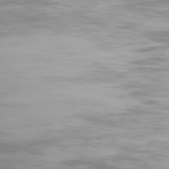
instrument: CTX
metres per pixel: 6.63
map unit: Ap
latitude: -79.2942
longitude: -93.6505
